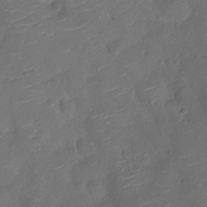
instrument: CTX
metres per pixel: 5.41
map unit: Nhu
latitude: -10.6519
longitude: -20.8947
